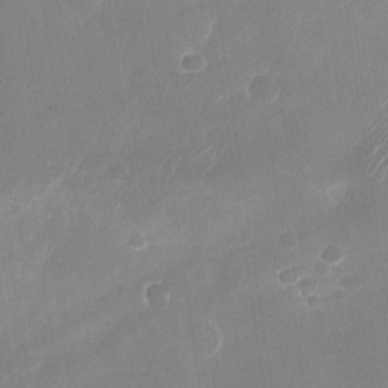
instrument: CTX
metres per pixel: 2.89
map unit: Nhu
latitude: -28.0283
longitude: -62.7058
